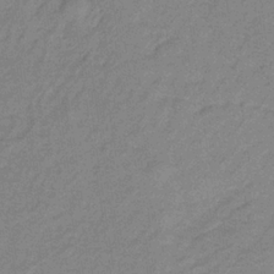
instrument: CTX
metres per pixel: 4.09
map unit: lHb
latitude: -32.1228
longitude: 66.7652
